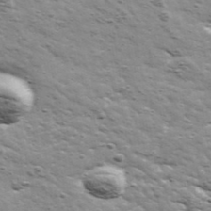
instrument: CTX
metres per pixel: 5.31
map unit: Ave
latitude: 41.7071
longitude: -109.4048
